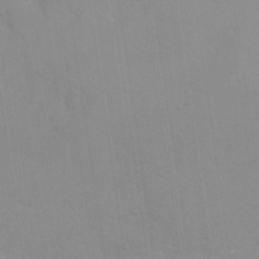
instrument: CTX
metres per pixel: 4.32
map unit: eHh
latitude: 23.1592
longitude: -66.3278
